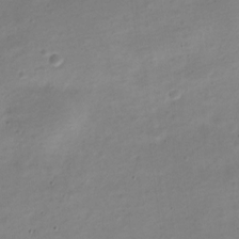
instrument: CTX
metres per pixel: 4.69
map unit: Nve
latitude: -22.2551
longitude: 105.0297
